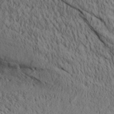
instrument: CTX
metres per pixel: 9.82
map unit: Aa
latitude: 28.2144
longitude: -134.7246
